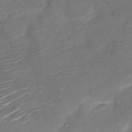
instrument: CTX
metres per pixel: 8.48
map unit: Nve
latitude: -19.9556
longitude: 105.8422
